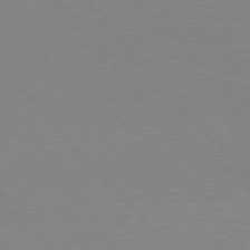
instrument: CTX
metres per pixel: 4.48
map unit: Hpe
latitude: 75.7072
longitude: -145.8205
